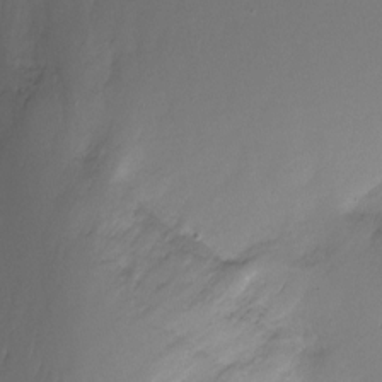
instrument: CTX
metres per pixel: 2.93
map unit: Ht
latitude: -12.8975
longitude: -45.2348
